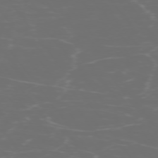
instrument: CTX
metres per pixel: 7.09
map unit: Ap
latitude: -74.5952
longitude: -75.9339
